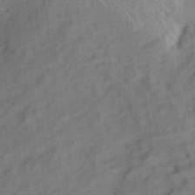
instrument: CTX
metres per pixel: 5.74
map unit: Aa
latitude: 9.9906
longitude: -140.3656
